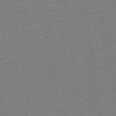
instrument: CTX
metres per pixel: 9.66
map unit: lHb
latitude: -49.8234
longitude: 81.3321
